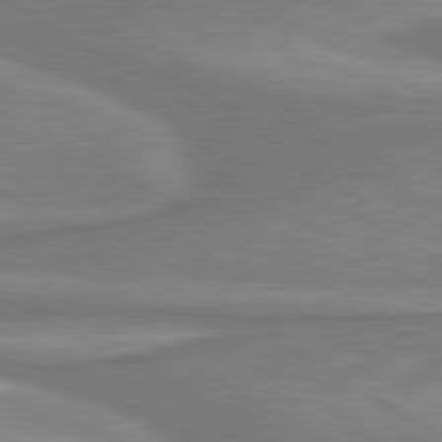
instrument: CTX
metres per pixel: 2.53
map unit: lApd
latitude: 80.3278
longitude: -178.1578
